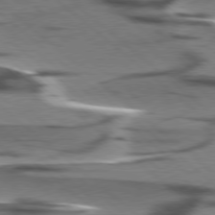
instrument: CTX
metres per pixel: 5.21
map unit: lApd
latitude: 78.1767
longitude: -50.0822
